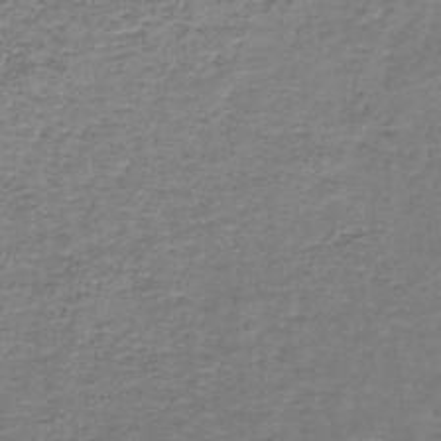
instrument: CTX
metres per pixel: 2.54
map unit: lHb
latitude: -43.2564
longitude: 58.3873
